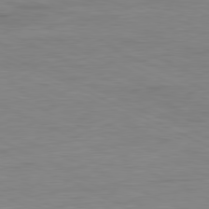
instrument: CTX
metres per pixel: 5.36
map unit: Ap
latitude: -81.3888
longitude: -75.5182
